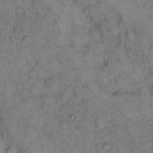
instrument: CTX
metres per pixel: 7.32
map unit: eHh
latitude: 14.5168
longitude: -64.8002
